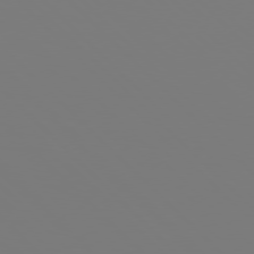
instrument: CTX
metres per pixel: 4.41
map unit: Hpe
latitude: 76.8569
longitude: -162.4223
